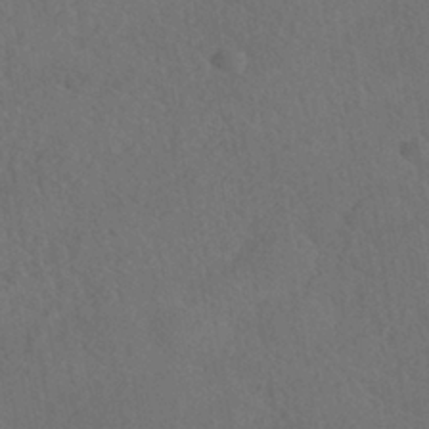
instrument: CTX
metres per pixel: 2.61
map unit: HNhu
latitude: -38.9920
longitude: 100.8030
